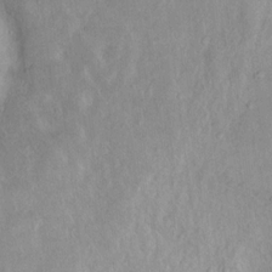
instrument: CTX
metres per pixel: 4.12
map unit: Nhu
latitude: 11.6127
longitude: -26.6869
